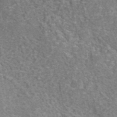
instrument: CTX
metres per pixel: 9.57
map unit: eAb
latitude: 43.0270
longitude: 106.7652
